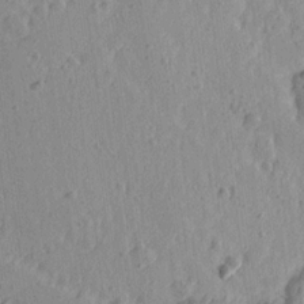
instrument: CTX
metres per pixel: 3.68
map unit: Ave
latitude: 15.6694
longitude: -105.1970
